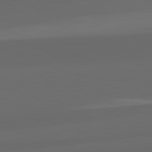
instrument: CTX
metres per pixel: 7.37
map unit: lApd
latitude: 82.4412
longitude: 134.7652
